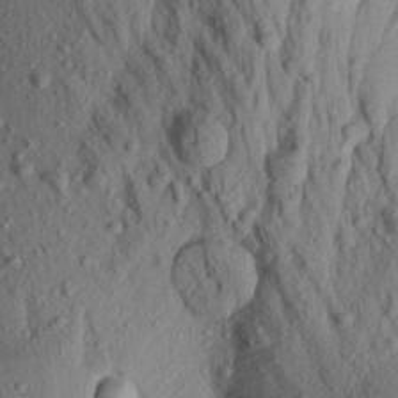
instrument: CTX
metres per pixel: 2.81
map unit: Aa
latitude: 21.0081
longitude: -147.8017
